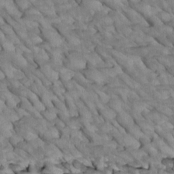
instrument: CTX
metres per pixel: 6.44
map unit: Htu
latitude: 1.4993
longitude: 145.1431
